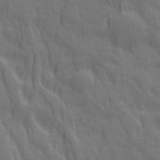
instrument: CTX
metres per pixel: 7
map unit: Ave
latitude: 20.3468
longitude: -134.2900
